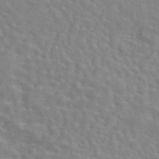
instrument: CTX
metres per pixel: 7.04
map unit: eAb
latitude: 44.3467
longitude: 113.1809
